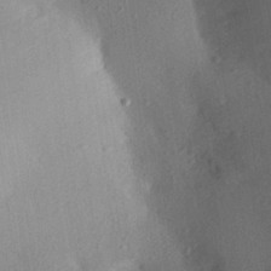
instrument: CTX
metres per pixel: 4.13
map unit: Aa
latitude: 27.9150
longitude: -146.8002
